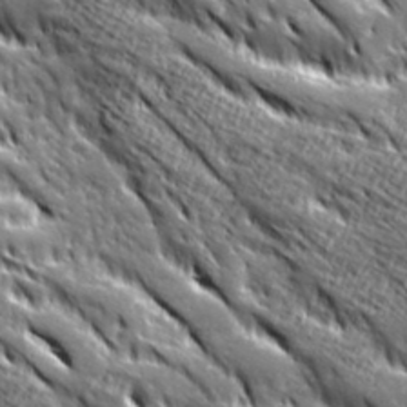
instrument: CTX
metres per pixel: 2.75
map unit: Ave
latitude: 20.3279
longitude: -135.0080
